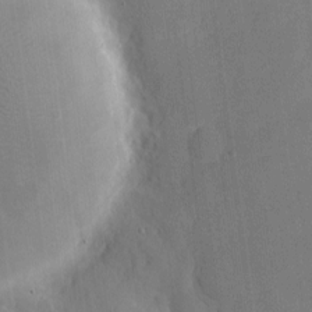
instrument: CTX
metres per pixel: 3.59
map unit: eHh
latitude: 4.5924
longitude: -68.0255
